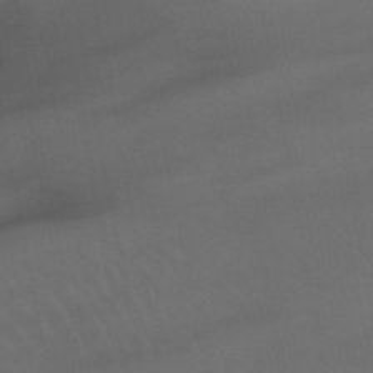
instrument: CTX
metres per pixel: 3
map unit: lHb
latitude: -47.7477
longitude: 75.4455
